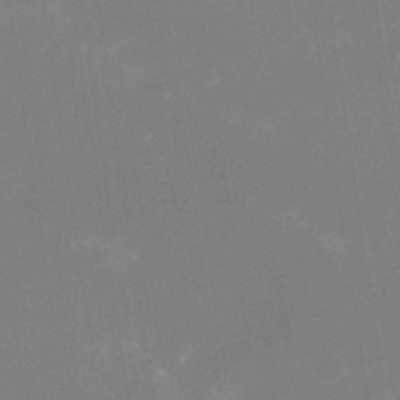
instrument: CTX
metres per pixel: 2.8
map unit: Nhu
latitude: -16.1795
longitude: -56.7624
